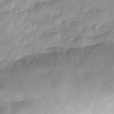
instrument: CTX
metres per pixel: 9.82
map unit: Nhe
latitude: -36.3873
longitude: -178.4979
